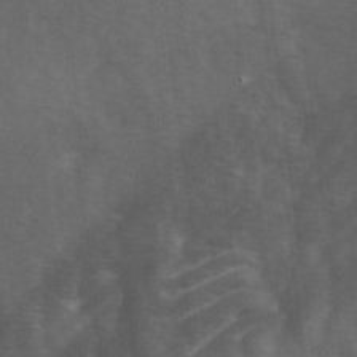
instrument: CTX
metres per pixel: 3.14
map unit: Ave
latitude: 1.8016
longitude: -112.5735
